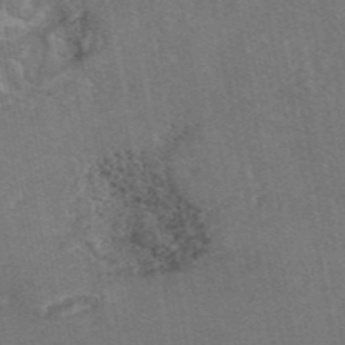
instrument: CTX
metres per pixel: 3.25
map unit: eAb
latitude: 46.3845
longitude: 107.3132
